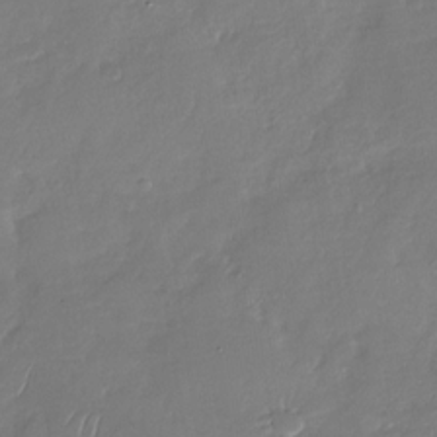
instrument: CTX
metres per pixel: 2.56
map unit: Nhu
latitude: -29.0109
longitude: -60.7246
